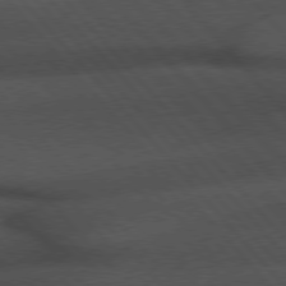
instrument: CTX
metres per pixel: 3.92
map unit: Hpe
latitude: 76.5923
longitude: -157.4426
